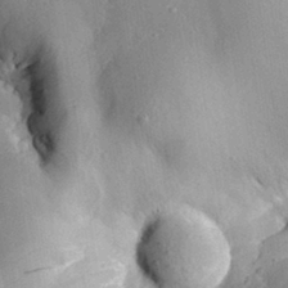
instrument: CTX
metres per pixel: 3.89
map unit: Aa
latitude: 29.6127
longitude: -132.0822
